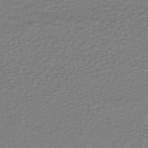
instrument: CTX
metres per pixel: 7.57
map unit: lHb
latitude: -42.2172
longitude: 70.4440
